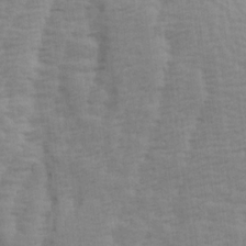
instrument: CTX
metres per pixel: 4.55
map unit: Ave
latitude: 13.9150
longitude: -134.3467
